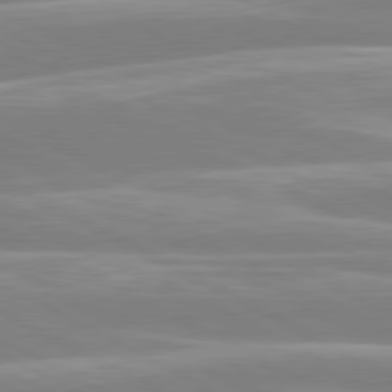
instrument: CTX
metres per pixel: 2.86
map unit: lApd
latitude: 80.5168
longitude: -129.9528
